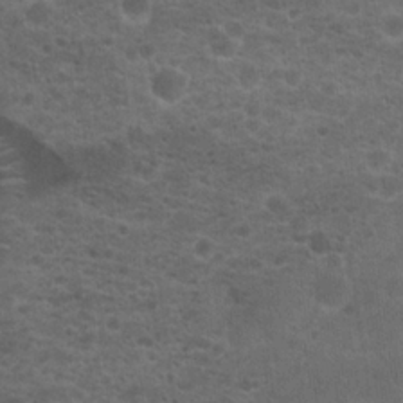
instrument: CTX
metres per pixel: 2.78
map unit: Hto
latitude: 19.8205
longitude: -39.2726
